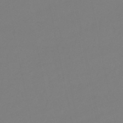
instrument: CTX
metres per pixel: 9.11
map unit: lHb
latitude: -50.3306
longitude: 81.7100
